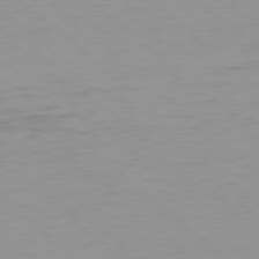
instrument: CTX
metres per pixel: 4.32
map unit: Hpe
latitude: 78.4412
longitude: -169.0648
